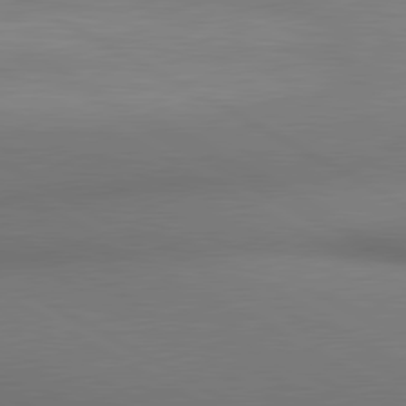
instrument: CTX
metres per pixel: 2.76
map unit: lApd
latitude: 80.6868
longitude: 133.7100
